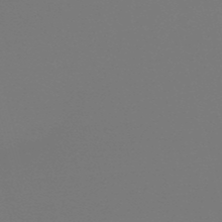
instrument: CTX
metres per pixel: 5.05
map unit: eHb
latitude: -50.5196
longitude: 68.5006
